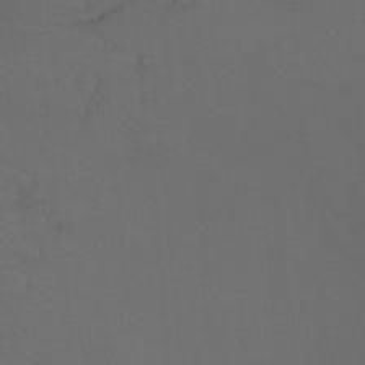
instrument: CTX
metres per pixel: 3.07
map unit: Ht
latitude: -7.0675
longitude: -28.4601
